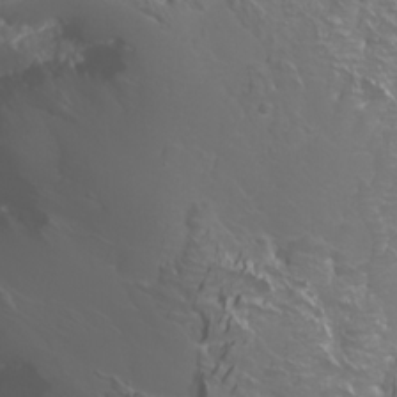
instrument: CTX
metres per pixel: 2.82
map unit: Nhu
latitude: -5.0297
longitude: -73.8584
